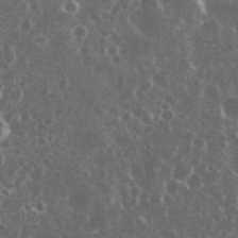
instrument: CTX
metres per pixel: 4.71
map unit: eHh
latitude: 35.0269
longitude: -59.4804
